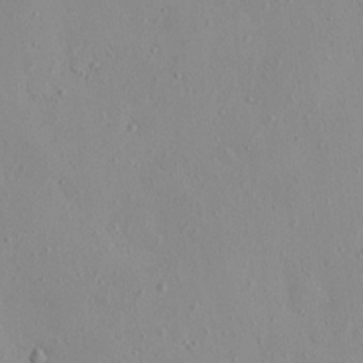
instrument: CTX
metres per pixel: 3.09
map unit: eHh
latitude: -0.1795
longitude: 18.0661
